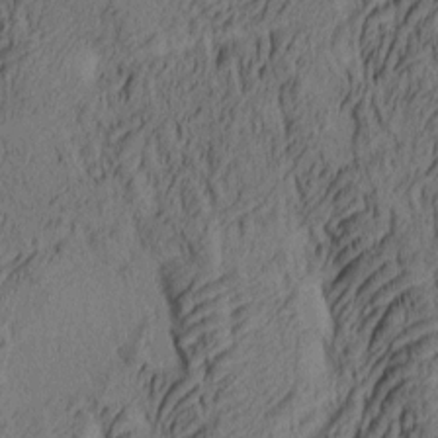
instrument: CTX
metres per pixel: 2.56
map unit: lAa
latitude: 4.8947
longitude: -115.4237
